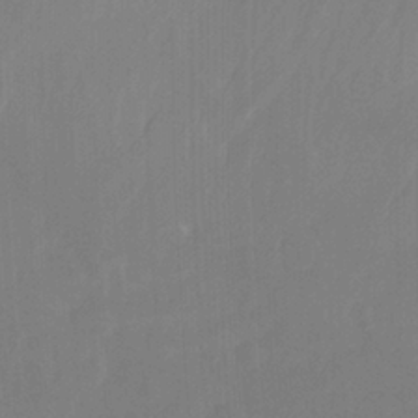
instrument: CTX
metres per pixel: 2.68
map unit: Ht
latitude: -14.0283
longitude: -57.0080
